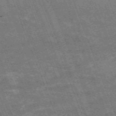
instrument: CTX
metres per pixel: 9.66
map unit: HNb
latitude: -54.6708
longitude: -48.3656
